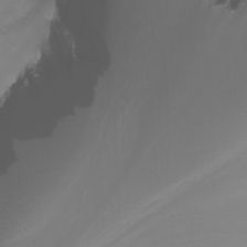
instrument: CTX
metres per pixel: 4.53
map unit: Nhu
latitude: -8.0850
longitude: -80.6490
